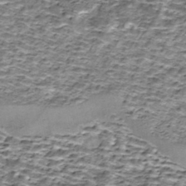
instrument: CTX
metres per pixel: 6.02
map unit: Nhe
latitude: -45.8800
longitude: 153.4265
